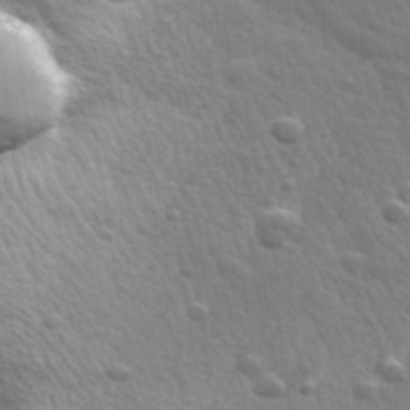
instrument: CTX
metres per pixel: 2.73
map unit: lHvf
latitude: 36.7624
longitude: -91.9150
